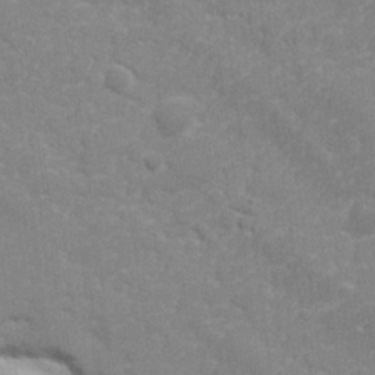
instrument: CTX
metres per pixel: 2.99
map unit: lHvf
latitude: 24.2144
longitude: 142.3306
